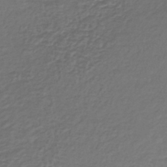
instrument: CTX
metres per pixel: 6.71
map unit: lHb
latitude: -39.9367
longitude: 72.0850
